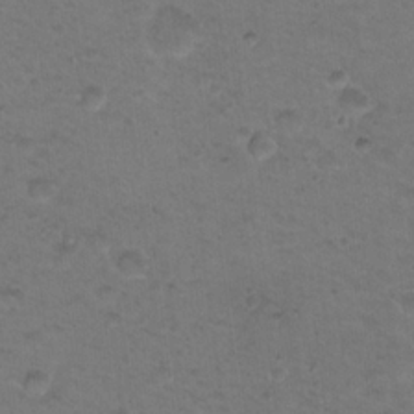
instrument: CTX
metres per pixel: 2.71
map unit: Nhu
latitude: 18.0255
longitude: -30.9892
